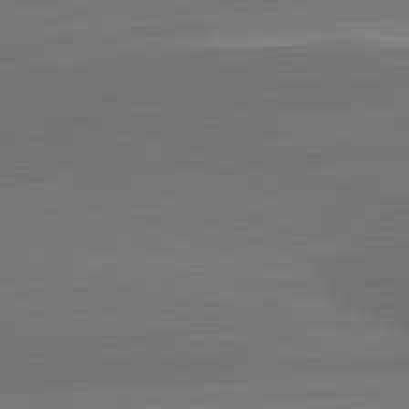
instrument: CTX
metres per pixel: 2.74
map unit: lApd
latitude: 83.5371
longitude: -132.6679
